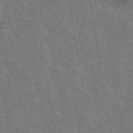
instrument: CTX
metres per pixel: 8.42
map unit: eAb
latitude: 41.7260
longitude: 105.7099
